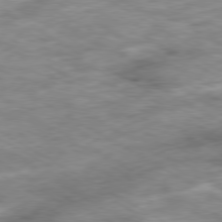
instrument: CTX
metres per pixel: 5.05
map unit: Ap
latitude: -80.1984
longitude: -73.7072
